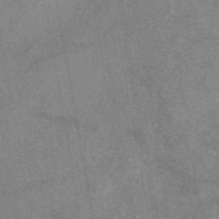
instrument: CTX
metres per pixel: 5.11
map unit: eAb
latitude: 48.3845
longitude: 110.6518
